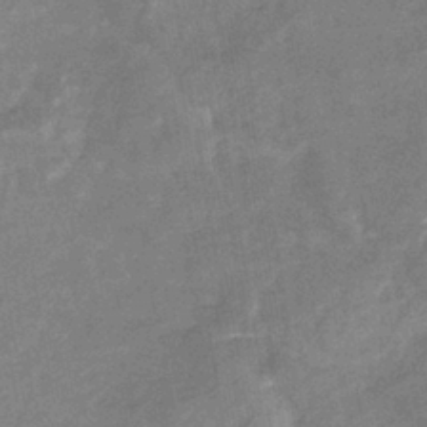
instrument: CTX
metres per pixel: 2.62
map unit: eHb
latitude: -34.9731
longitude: 74.6519
